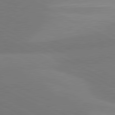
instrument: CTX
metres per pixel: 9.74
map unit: lApd
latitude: 80.9136
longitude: 126.9730
